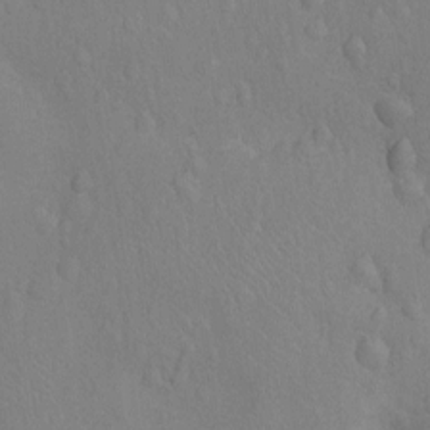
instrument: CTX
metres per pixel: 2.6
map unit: Nhu
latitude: -14.1984
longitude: -25.3481
